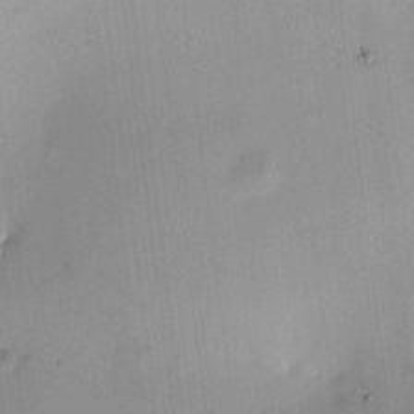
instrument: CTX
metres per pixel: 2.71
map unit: HNhu
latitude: 8.0444
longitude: 8.3117
